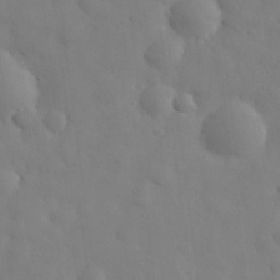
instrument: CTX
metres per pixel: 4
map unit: eHh
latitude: 29.4615
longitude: -73.9717
